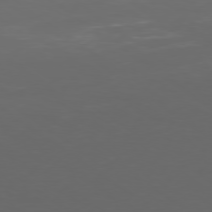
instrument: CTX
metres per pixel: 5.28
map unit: Ap
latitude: -78.8975
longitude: -93.4237
